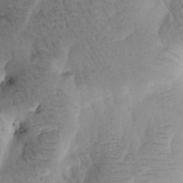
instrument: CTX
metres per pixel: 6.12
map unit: Htu
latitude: -0.5952
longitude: 172.7841
